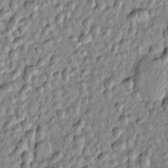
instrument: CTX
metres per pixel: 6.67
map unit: Htu
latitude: -5.8422
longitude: 157.5210
